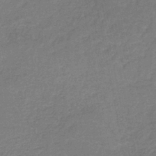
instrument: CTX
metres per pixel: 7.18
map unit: HNb
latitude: -34.7652
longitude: 59.3131
